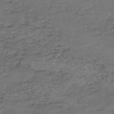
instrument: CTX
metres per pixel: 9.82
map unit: eHh
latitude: -54.5574
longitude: -89.9339
